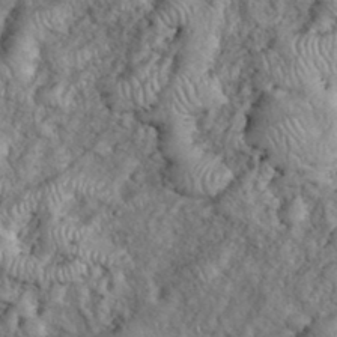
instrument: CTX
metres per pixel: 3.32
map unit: eHh
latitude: 38.4034
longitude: -57.0269
